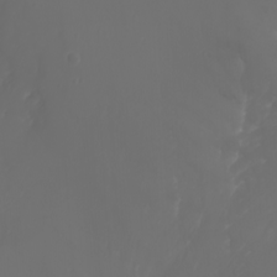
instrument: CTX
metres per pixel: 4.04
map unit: Nhu
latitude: -7.3509
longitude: -84.0444
